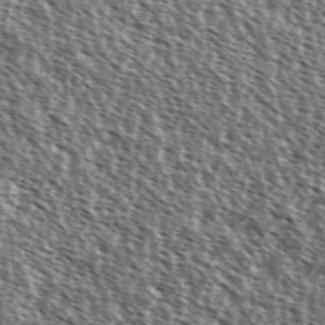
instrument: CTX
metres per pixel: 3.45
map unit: Ave
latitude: 37.4049
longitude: -112.1578
